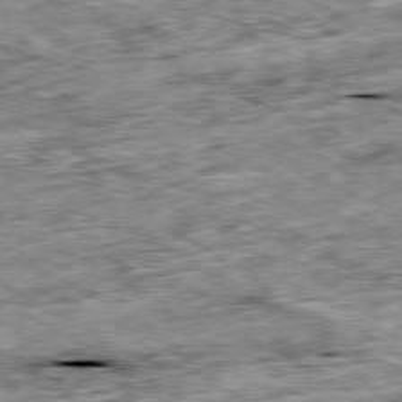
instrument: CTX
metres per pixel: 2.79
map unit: Ap
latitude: -80.4062
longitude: -89.3482
